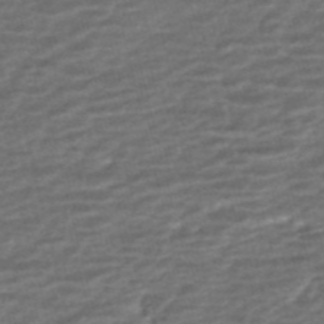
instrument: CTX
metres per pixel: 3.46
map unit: ANa
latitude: -45.2565
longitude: 105.6155
